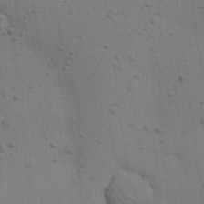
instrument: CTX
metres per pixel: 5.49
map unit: eHh
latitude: 24.6868
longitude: -71.4804
